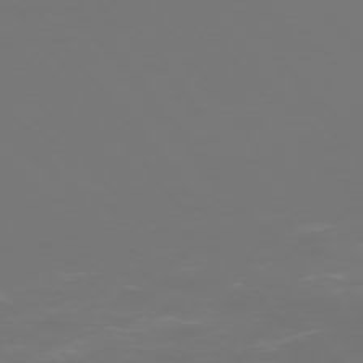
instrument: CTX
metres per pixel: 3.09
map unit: Ap
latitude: -75.1620
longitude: -76.4223
